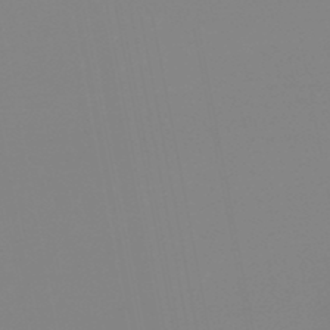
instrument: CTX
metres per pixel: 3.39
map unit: eHb
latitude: -49.2187
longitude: 84.7463
